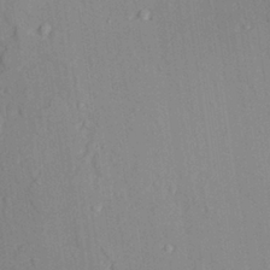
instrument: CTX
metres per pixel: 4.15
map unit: lAvf
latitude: 28.3278
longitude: -109.0647
